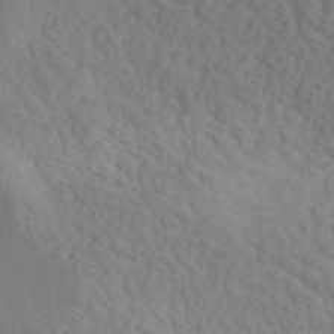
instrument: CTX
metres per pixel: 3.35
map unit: ANa
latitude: 42.3656
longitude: 52.4818
